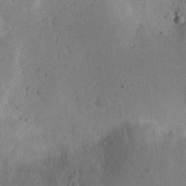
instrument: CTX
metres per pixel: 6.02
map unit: eHh
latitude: 23.7827
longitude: -68.1200
